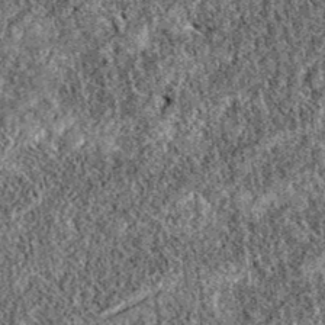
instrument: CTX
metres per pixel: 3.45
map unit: eAb
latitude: 37.3670
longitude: 111.7289
